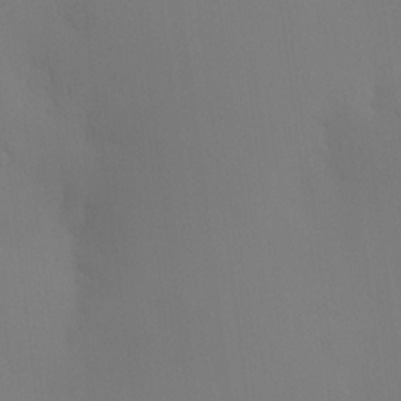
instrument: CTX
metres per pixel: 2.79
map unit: HNhu
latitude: 14.2334
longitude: 13.2187
